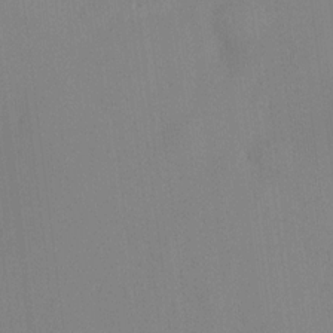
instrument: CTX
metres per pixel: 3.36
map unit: HNhu
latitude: 13.8395
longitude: 13.8045
